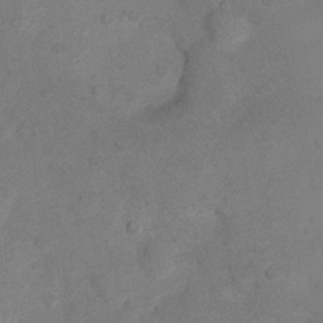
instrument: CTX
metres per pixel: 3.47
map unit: Nhu
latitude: 8.5546
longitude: -22.9703
